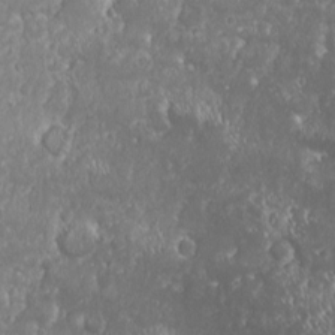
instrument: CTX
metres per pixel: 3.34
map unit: HNhu
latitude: -2.5573
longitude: 10.9920
